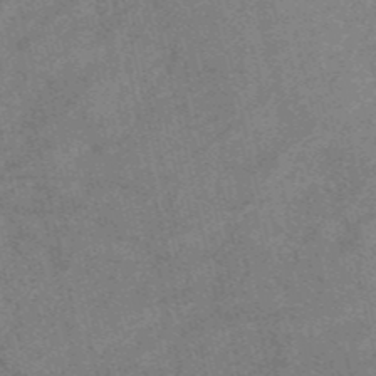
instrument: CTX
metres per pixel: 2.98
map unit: HNb
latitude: -53.6344
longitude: -48.0255
